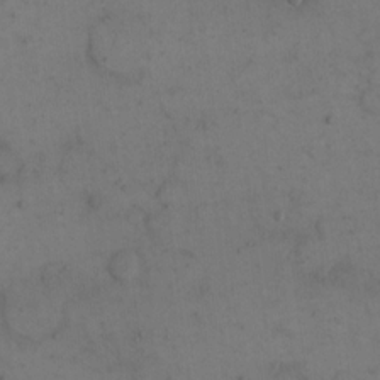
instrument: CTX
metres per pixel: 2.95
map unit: eHh
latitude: 15.6505
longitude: -67.7449
